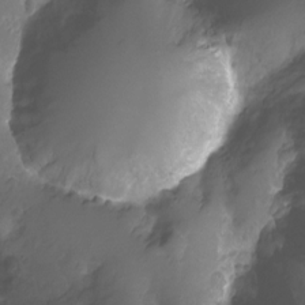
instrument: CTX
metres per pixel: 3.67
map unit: Nhu
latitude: -11.0675
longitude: -35.7260
